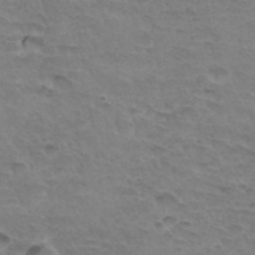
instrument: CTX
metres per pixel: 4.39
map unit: Hto
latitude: 33.9339
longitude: -45.7827
